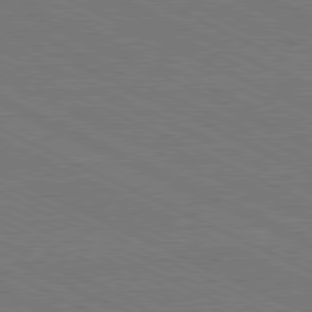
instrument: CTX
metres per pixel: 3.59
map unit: Hpe
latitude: -81.6722
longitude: 18.1417
